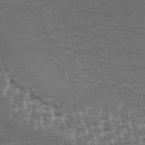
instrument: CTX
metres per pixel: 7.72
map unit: Aa
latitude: 33.9528
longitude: -136.1200
